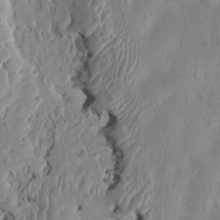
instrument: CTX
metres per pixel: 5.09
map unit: HNhu
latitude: 3.9528
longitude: -4.8002
